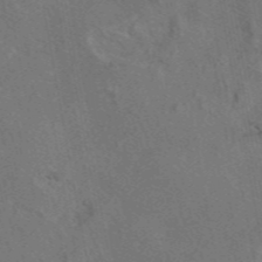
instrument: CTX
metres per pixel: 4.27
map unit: eAb
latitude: 47.3671
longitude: 108.7652
